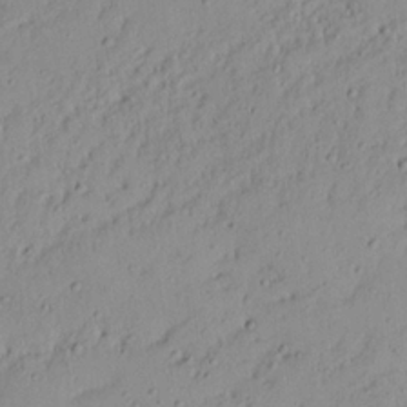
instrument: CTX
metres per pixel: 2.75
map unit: Nhu
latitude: 21.4994
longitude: -70.8758
